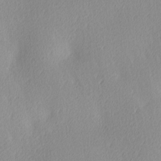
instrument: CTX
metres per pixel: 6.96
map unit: Ave
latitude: 3.7827
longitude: -113.2915
